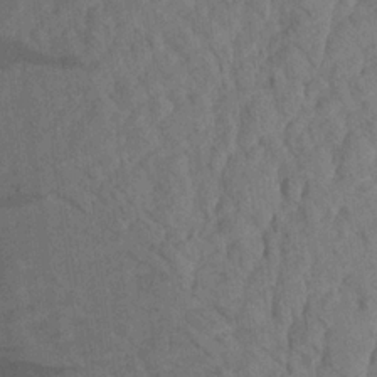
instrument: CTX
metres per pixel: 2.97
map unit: Aa
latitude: 20.2334
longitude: -141.0269
